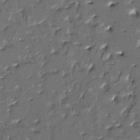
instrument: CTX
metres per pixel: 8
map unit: HNhu
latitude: 4.0633
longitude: 8.6707
